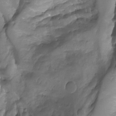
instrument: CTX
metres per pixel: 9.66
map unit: Aa
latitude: -13.0487
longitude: -66.8191
